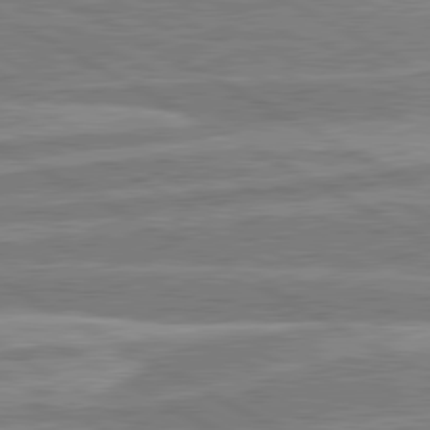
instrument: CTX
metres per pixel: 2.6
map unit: lApd
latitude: 80.6113
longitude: -171.2726
